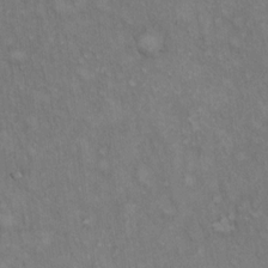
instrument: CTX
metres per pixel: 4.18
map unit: Hto
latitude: 14.9892
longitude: -60.8947
